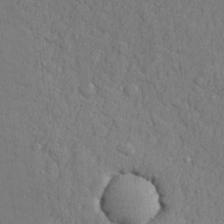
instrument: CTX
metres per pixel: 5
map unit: lHvf
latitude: 23.2726
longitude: 142.1794
